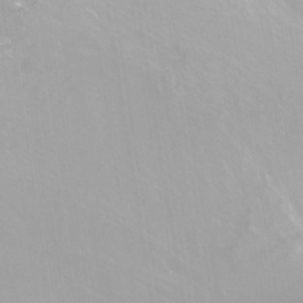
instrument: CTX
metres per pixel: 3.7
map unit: Nhu
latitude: -8.1228
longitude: -43.4427
